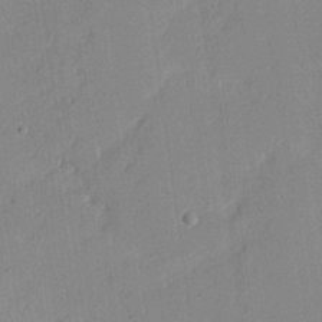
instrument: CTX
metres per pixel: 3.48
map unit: Nhu
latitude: 21.2726
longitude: -71.3670
